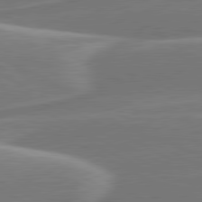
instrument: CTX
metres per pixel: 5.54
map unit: lApd
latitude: 80.9703
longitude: 128.5007
